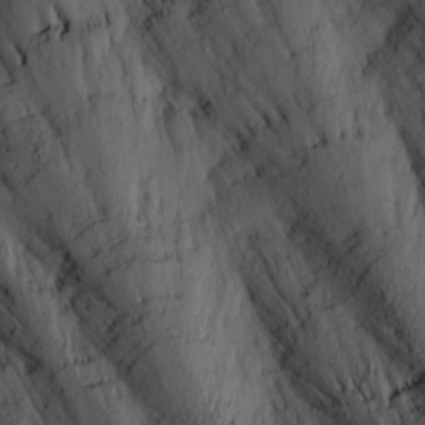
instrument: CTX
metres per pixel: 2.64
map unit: Nhu
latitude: 0.0633
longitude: -76.8002
